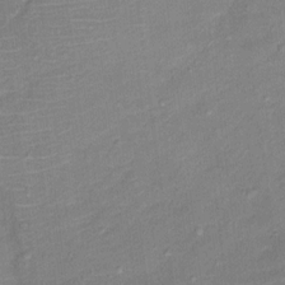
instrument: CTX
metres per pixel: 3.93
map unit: Ht
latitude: 13.0837
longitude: -39.3293
